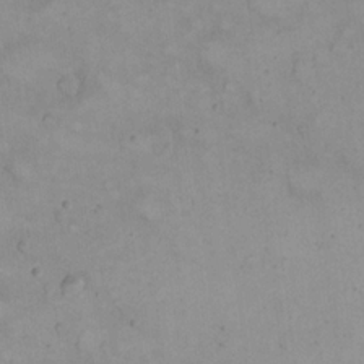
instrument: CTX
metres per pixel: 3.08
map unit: eHh
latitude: 21.3860
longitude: -61.9528
